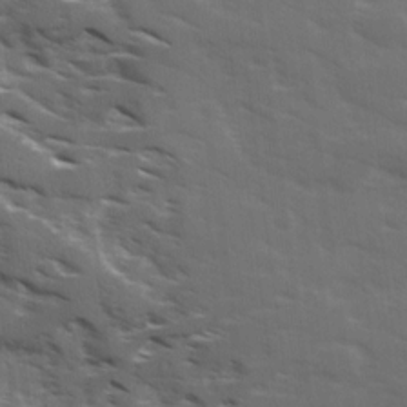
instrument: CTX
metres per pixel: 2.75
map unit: Ave
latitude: 18.3278
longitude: -130.5924
